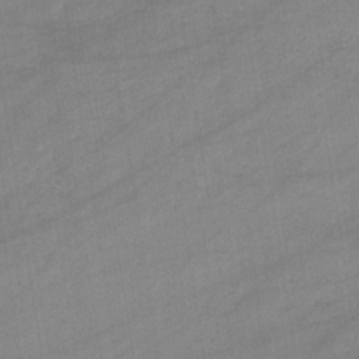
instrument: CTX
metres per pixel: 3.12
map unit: eHb
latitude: -34.5385
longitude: 72.9730
